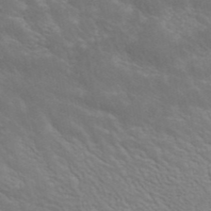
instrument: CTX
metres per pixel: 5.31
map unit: ANa
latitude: 43.0647
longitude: 14.2740
